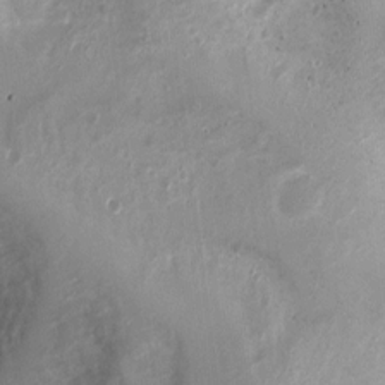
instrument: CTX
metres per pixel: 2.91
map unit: Ht
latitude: 1.8961
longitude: -19.2915
